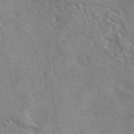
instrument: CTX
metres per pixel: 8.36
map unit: eAb
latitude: 41.5938
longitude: 107.8234
